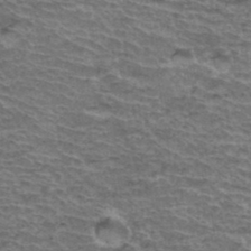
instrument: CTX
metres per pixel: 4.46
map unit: Hto
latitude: 37.1403
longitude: -43.9906
